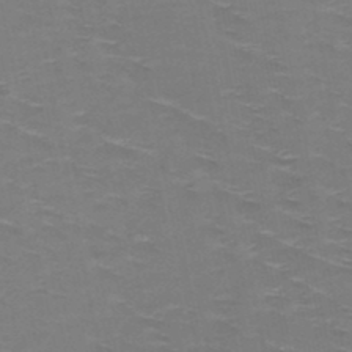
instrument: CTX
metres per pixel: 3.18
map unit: HNb
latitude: -48.7652
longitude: -46.9892
